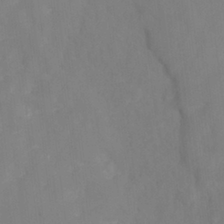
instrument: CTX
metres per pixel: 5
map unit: HNhu
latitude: -27.5966
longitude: 74.0283
